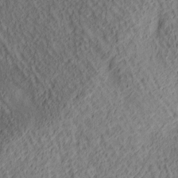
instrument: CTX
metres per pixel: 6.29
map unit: lAa
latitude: 4.8947
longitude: -116.9514
